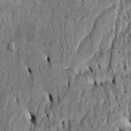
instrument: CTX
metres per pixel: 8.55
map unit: Htu
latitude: -3.8422
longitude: 151.7666
